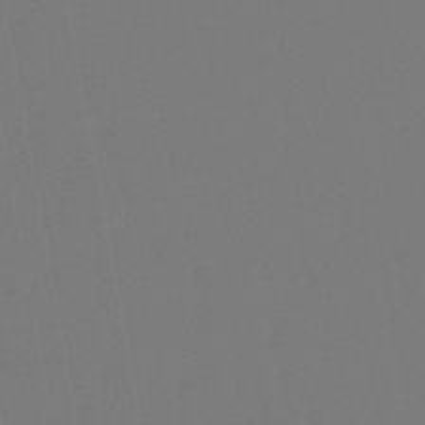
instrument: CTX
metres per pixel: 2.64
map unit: eHb
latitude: -50.4818
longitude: 74.6141
